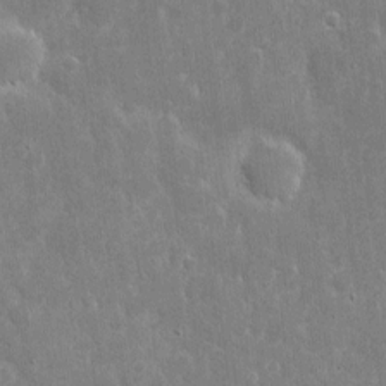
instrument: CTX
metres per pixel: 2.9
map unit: eHh
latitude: 6.4034
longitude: -69.8206
